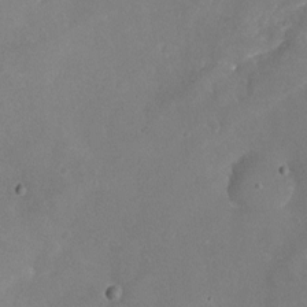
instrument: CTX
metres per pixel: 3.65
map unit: Nhu
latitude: -17.5966
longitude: -58.0633
